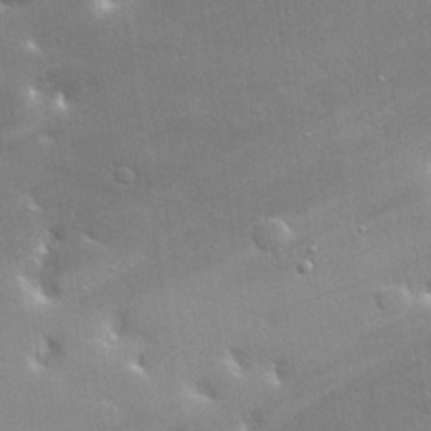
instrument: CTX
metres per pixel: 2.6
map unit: lHvf
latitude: 32.7246
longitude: -93.2537
